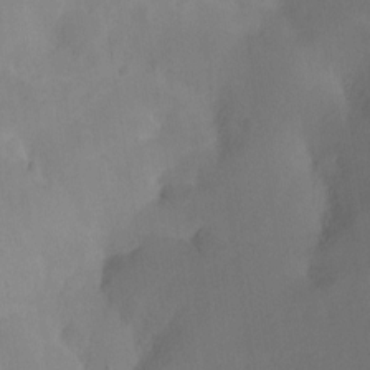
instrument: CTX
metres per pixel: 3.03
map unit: Ht
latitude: -10.2362
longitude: -39.4048
